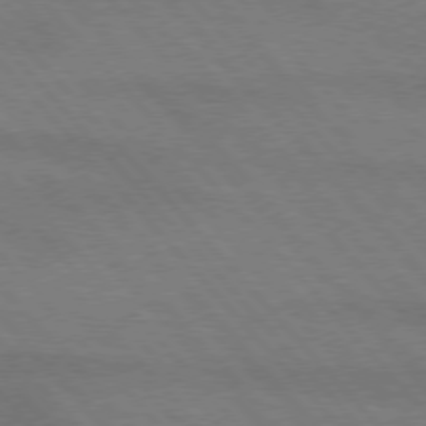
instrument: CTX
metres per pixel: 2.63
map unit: lApd
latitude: 75.4804
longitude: -81.3671
